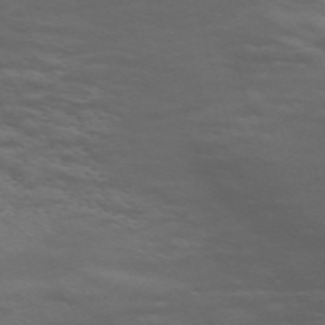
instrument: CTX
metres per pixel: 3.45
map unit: Nve
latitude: -59.1053
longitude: 56.0283
